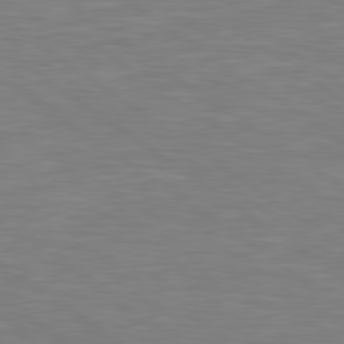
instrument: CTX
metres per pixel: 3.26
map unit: Hpe
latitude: 79.4049
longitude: -126.9703
